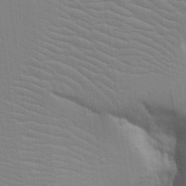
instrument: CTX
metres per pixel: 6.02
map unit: lAvf
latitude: 16.3845
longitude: -127.0270
